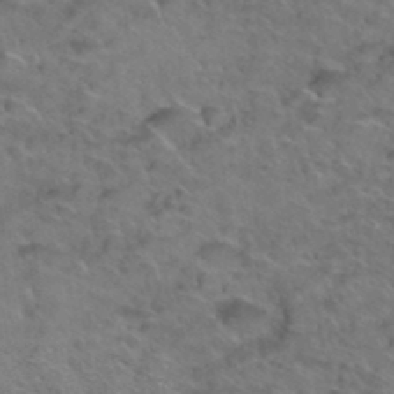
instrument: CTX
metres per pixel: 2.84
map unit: Hto
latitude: 38.6679
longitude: -43.5560
